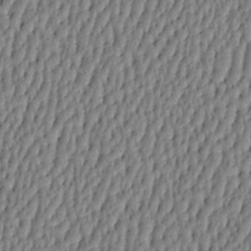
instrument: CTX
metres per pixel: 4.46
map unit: HNhu
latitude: -3.7477
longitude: 13.6911
